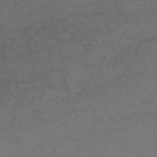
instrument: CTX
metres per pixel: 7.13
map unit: lHb
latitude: -46.3495
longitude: 75.2754
